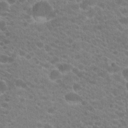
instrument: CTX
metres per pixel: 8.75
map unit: Hto
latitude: 20.1578
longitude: -36.1200
